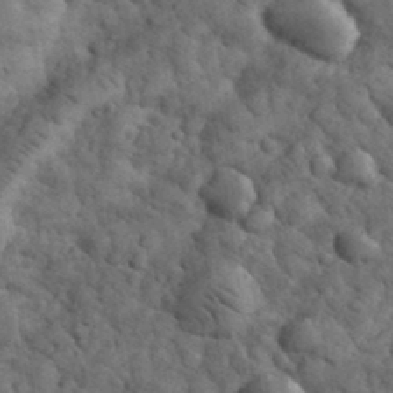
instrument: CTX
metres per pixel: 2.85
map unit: eHh
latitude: 33.1025
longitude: -68.0822
